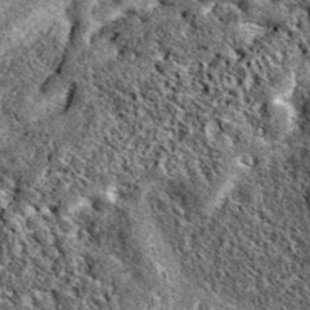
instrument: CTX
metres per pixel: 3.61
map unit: eAb
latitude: 39.1592
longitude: 111.1998
